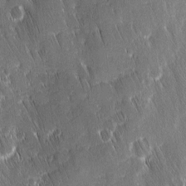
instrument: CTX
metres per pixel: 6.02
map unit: Ave
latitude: 9.4238
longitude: -104.8380
